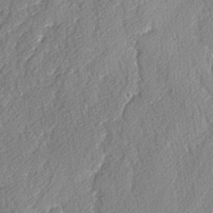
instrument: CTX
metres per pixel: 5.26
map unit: lAvf
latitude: -4.1983
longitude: -108.1011
